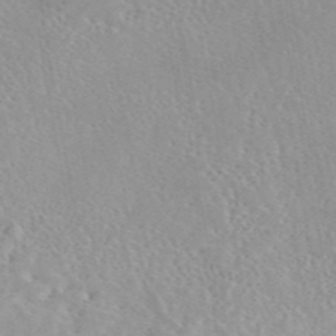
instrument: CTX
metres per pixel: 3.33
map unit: eAb
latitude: 44.5923
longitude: 114.5196
